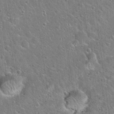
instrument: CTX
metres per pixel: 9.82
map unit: Hto
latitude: 22.3656
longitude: -51.2348
